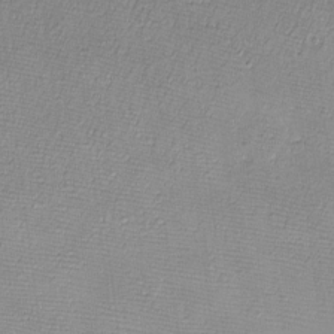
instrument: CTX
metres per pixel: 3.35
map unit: eHh
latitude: -8.0283
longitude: -70.7435
